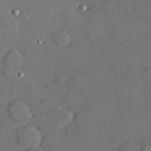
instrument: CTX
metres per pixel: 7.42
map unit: Hve
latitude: 27.2726
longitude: -91.1025
